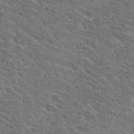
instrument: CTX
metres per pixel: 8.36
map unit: Hto
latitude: 26.1200
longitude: -40.8002
